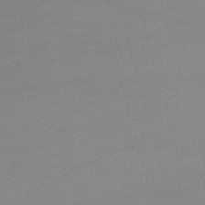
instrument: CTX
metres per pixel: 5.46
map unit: lHb
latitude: -47.5399
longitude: 63.6910
